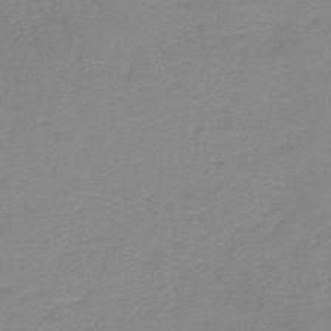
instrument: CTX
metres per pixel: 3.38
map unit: HNb
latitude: -44.7085
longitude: 53.3131
